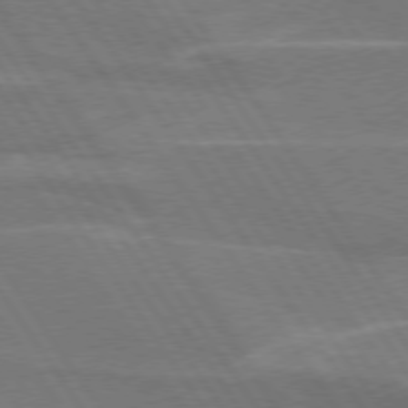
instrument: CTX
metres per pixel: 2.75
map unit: lApd
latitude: 74.5357
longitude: -66.6112
